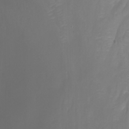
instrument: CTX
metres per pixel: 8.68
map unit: Nhu
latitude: -7.6722
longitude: -76.8947
